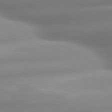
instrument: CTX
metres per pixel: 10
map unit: lApd
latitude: 80.2522
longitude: -158.8758
